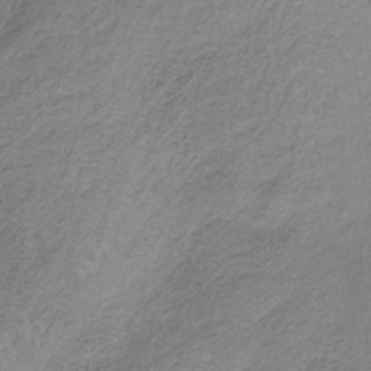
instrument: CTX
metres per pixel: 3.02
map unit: HNb
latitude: -33.5022
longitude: 63.2754
